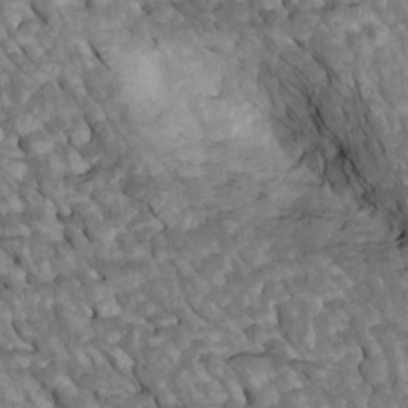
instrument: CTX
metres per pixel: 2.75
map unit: Htu
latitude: 1.6127
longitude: 144.4440
